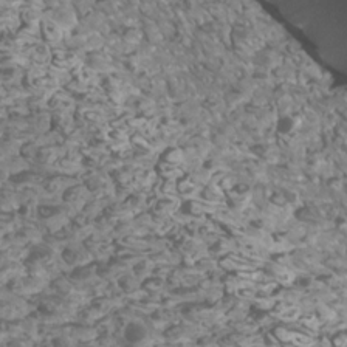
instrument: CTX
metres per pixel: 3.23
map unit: Htu
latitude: 2.8380
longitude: -20.8947
